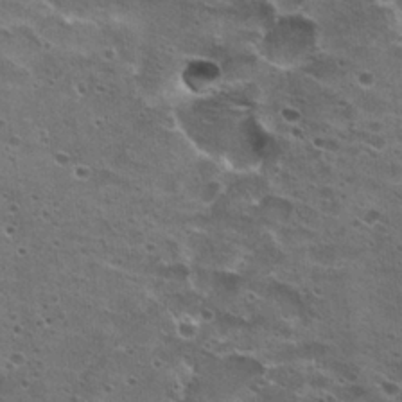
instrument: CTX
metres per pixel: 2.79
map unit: Hto
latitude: 22.5735
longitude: -42.4790
